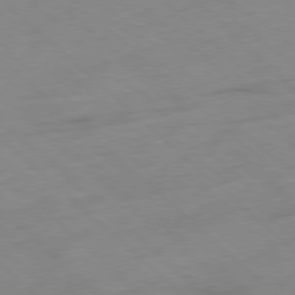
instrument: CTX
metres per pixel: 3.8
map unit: Hpe
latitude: -78.4440
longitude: -18.3656
